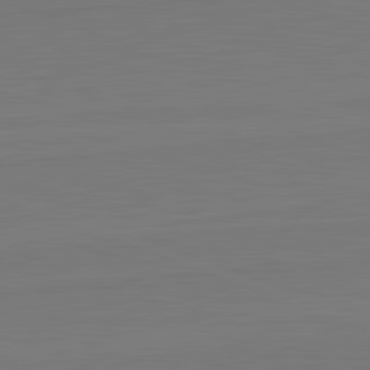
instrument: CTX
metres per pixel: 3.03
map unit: lApd
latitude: 82.2144
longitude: 164.1795
